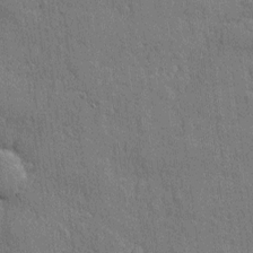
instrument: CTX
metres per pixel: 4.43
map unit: eHh
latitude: 4.6490
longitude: -75.5371
